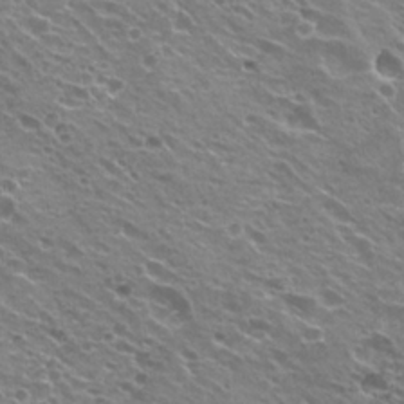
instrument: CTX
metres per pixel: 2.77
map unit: Hto
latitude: 23.1970
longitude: -31.7450
